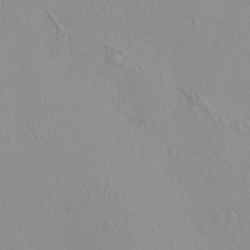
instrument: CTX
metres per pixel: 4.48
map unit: HNhu
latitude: 3.3104
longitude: 6.7274
